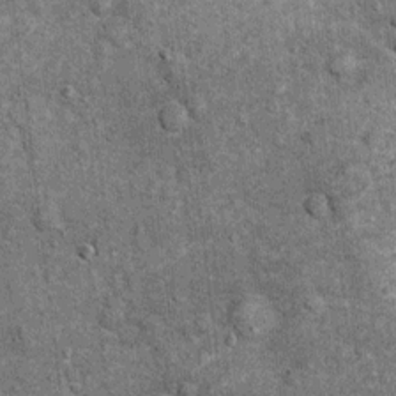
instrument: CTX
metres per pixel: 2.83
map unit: Ht
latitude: 9.4049
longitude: -38.2145
